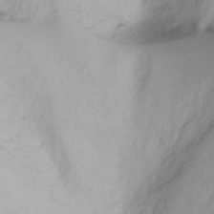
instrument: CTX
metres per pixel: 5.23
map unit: Nhu
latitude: -1.6911
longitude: -74.4034
